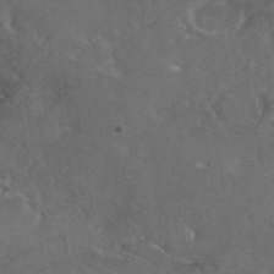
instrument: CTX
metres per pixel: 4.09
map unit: eAb
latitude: 46.4223
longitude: 114.7085
